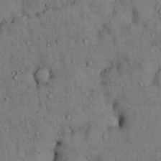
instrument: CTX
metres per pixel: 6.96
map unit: Hto
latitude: 12.5546
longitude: -59.9150
